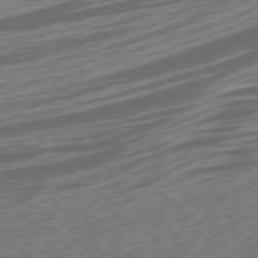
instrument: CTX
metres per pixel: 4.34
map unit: Ap
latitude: -76.7841
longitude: -78.8191
